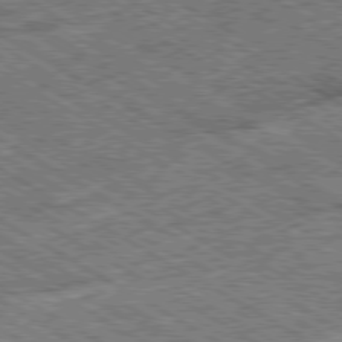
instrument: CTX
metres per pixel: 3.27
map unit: Ap
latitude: -80.0850
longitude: -79.4994
